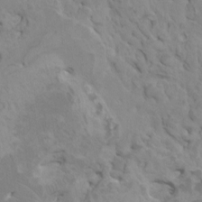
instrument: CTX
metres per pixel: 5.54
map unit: HNhu
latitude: 6.1767
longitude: -1.5560
